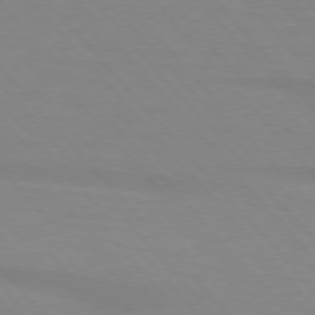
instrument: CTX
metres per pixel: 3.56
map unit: lApd
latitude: 76.1955
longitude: -84.4412
